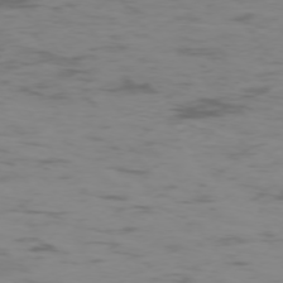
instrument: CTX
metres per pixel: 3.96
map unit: Hpe
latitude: -75.4266
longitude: -19.5560
